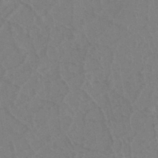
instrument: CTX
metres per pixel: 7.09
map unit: eHh
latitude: -39.7289
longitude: -27.1592
